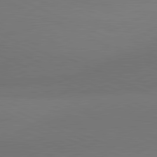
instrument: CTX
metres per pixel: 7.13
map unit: lApd
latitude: 81.3104
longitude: 136.7841
